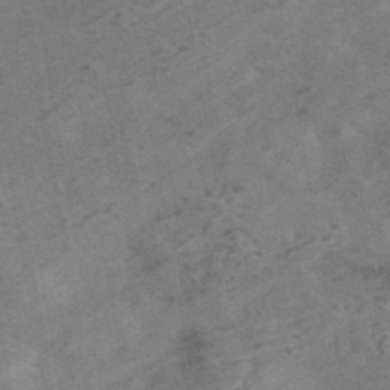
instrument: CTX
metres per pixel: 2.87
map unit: ANa
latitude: 42.4601
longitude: 17.7856
